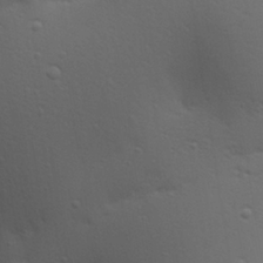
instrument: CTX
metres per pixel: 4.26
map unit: Aa
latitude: 30.0444
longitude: -134.8380
